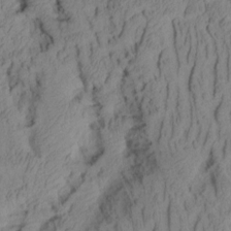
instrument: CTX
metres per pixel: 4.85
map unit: Aa
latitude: 7.3293
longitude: -127.9717
